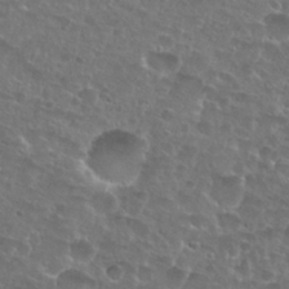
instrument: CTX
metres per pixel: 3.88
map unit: Nhu
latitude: 27.5749
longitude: -51.6316
